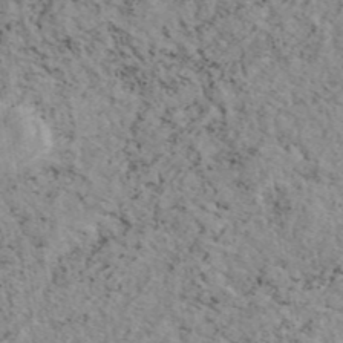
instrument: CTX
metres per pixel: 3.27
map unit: eAb
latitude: 45.4993
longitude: 112.6330
